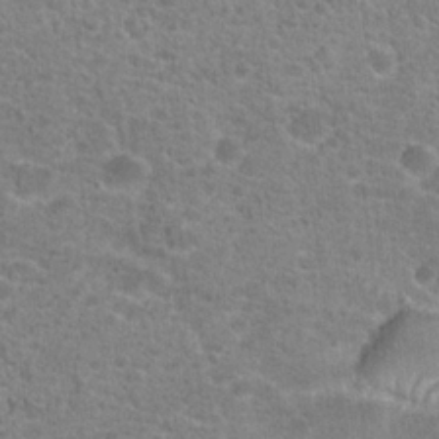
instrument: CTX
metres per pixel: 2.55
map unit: Hto
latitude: 20.1956
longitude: -42.8758
